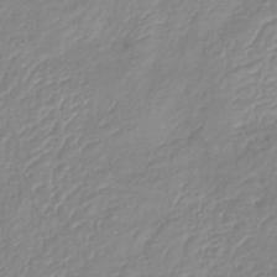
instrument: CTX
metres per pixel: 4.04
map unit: lHb
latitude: -41.5966
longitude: 75.4455
